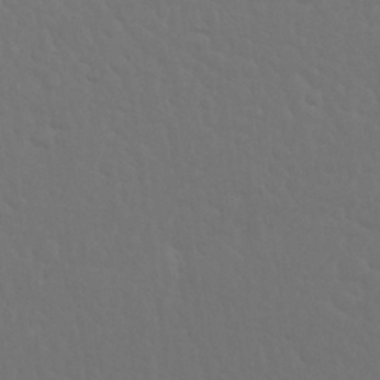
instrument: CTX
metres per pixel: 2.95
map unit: Nhu
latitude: 25.7260
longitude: -57.1025
